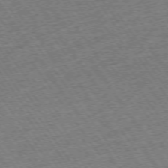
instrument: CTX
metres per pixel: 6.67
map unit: Ap
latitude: -74.7086
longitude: -89.2348
